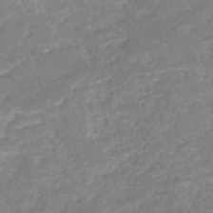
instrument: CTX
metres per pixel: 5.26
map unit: HNb
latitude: -51.3699
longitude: -41.1970
